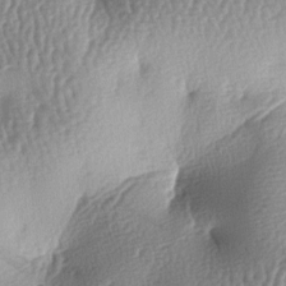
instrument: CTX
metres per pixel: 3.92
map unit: lAa
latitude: -6.8030
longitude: -127.4427
